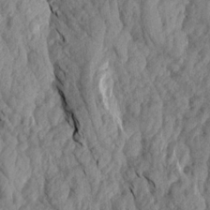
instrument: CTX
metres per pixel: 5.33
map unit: Aa
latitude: 18.7813
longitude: -146.2334
